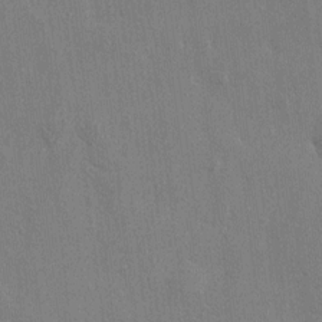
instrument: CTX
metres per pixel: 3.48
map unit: HNhu
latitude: 8.3090
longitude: -3.1403
